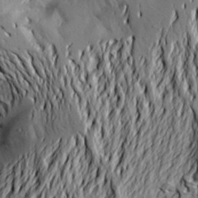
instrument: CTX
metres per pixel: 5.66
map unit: Aa
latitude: 21.5749
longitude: -150.1955
